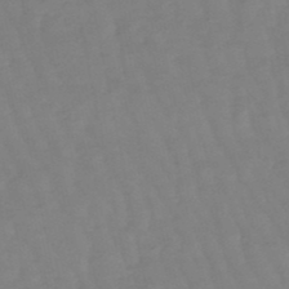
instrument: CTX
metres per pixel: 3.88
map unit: eHb
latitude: -49.1998
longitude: 77.2754
